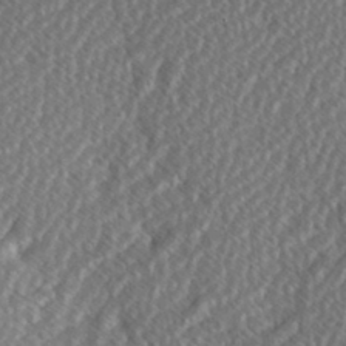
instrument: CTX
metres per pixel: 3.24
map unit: Hve
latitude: 1.5560
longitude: -123.6694
